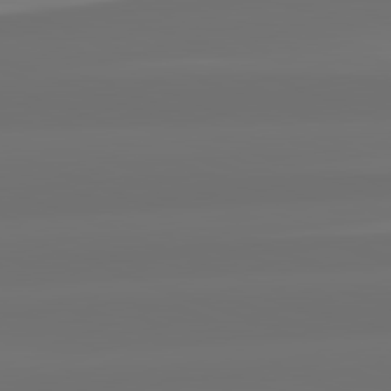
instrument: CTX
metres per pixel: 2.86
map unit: lApd
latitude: 82.3278
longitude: -167.8583
